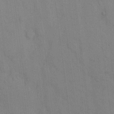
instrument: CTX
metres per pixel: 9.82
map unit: eHh
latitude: 13.2537
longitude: -62.3279
